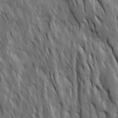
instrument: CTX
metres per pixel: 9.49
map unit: Ave
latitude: 15.4994
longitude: -134.5545
